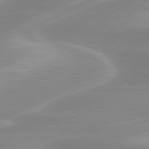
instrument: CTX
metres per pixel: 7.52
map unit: lApd
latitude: 79.8773
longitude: -115.4993
